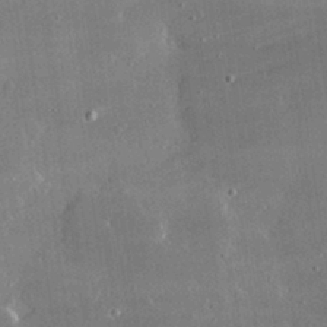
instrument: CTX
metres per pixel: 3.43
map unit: lHvf
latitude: 30.5357
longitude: -93.3670
